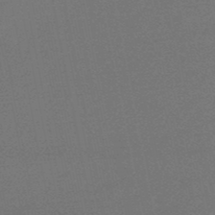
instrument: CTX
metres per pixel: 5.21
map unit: eHb
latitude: -48.9731
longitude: 86.3684
